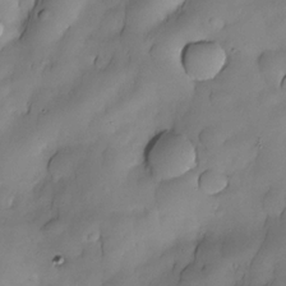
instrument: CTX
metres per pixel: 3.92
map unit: Nhe
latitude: -30.2739
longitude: -139.9150
